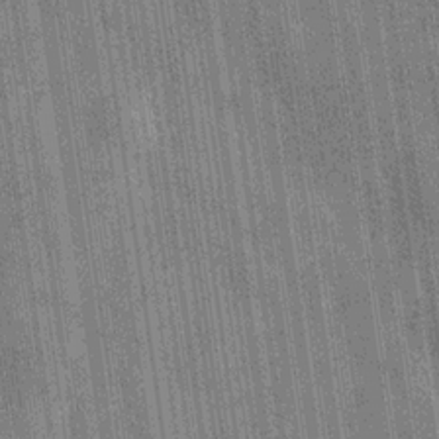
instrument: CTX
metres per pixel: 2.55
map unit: Hve
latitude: -30.1794
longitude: 92.1795
